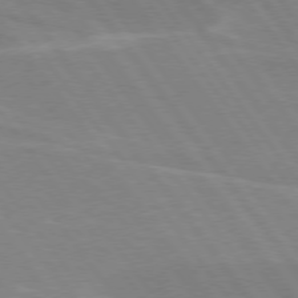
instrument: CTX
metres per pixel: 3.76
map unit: lApd
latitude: 74.8758
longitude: -67.4237
